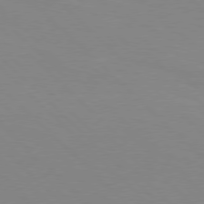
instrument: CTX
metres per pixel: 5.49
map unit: Hpe
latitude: 77.3292
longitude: -161.0080
